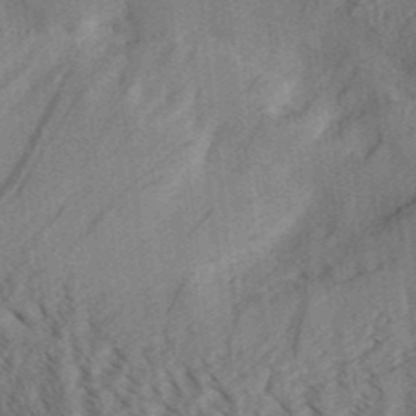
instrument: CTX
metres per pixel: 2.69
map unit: Aa
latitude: 31.0648
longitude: -138.5168
